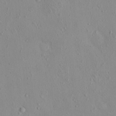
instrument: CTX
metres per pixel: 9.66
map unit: eHh
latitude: -0.2173
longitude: 18.1228
